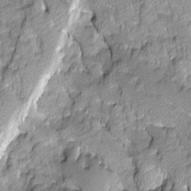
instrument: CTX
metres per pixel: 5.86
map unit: Ave
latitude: -11.0864
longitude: -118.2522
